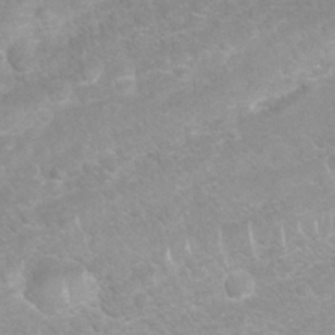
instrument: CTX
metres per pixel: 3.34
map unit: Nhu
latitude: 26.7624
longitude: -62.6680
